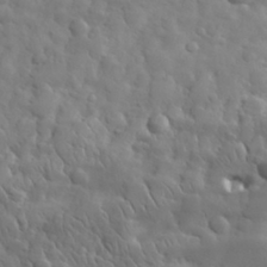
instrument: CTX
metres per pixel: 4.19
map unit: eHh
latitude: 32.1767
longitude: -69.2348
